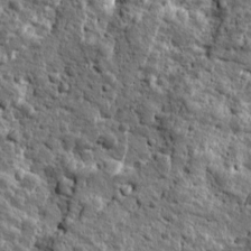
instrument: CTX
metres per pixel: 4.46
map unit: Ave
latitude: 16.6868
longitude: -134.5923
